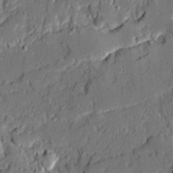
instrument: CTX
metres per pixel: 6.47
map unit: Ave
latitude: 19.8583
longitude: -128.4790
